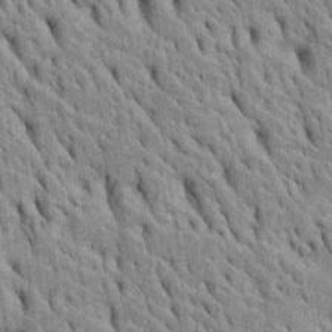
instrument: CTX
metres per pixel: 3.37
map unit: Htu
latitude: -4.5951
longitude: 152.5762
